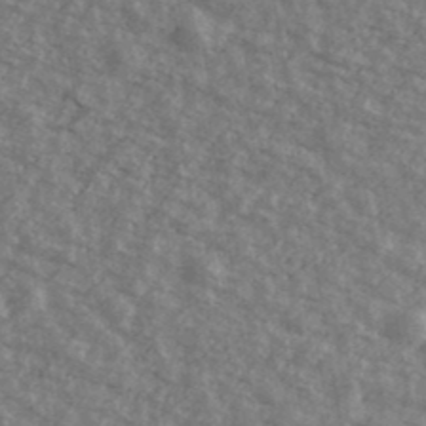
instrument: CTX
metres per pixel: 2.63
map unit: Ave
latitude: 40.6679
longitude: -109.4426
